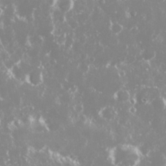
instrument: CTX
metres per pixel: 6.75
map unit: Nhu
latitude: 26.8191
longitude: -60.3845
